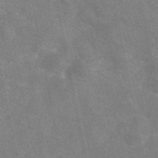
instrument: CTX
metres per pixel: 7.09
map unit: eAb
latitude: 49.5938
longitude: 121.0108
